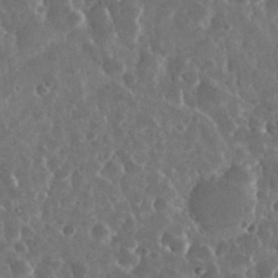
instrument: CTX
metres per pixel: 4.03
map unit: eHh
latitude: 34.2522
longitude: -57.9717
